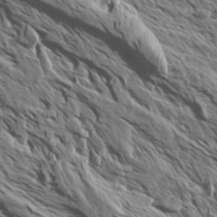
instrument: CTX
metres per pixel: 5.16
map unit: Aa
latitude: 13.7261
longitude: -141.4426
